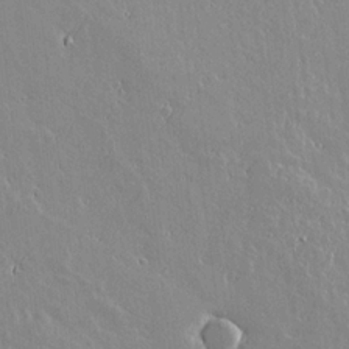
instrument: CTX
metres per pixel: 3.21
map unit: lAvf
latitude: 17.5182
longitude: -126.6680
